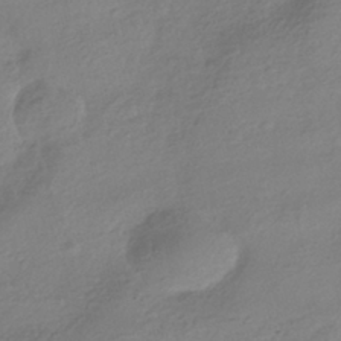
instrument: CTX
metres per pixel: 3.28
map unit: HNhu
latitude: -41.2754
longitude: 99.0486
